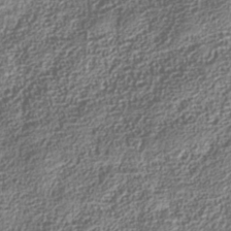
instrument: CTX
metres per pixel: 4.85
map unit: Nhe
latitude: -36.2739
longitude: -129.9528
